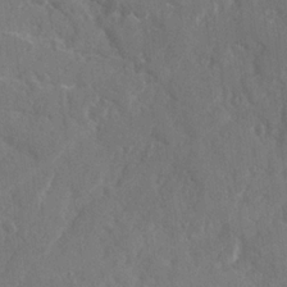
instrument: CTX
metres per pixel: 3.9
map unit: Ave
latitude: 20.4223
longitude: -130.3846
